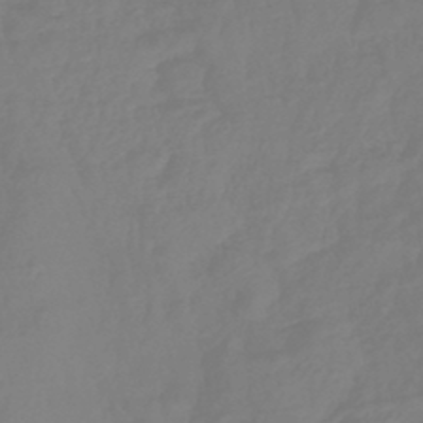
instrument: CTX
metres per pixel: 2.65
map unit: lHb
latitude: -42.5762
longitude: 77.9178
